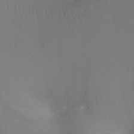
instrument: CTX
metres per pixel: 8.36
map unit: Ht
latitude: -7.2187
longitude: -20.1200
